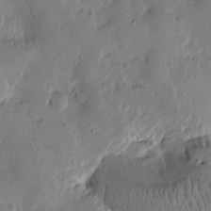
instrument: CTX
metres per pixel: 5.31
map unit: Htu
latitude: -1.9179
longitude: -177.5749
